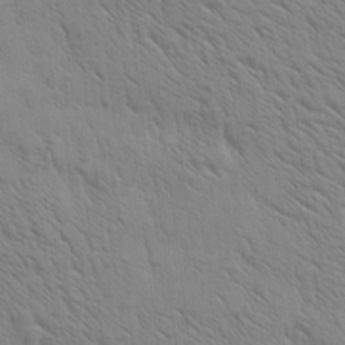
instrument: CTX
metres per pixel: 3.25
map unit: Htu
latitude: -3.7477
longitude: 170.4062
